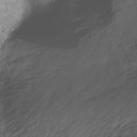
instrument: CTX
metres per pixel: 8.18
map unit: Hto
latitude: -12.9353
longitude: -39.5371
